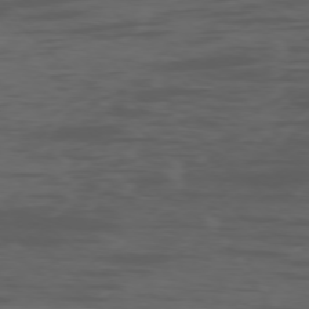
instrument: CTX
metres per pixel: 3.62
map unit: Ap
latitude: -76.6707
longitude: -67.5749
